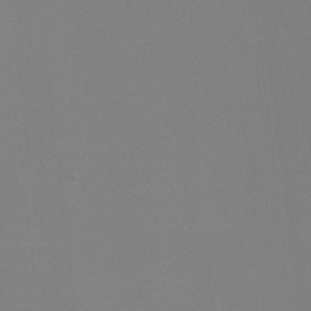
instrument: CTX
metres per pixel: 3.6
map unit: eHh
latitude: -6.2361
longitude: -83.2725
